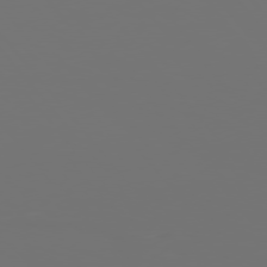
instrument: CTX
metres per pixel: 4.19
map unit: Hpe
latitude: 76.1011
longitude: -134.8947
